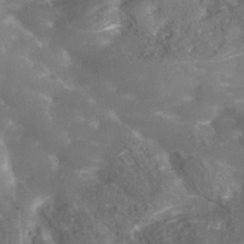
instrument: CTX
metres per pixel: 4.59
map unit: Nhe
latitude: -37.7666
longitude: -117.8206
